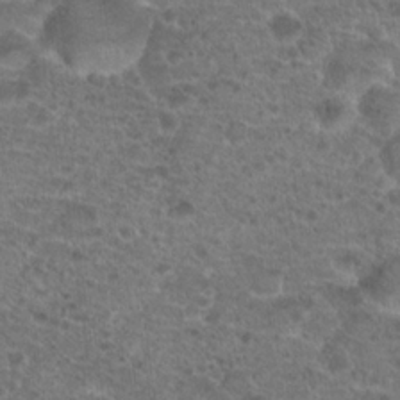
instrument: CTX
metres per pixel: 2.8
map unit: Hto
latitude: 19.8016
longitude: -40.8380
